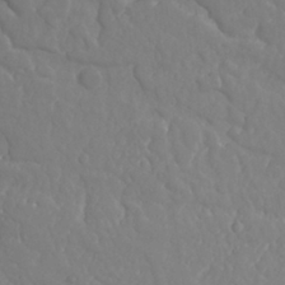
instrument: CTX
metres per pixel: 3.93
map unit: Nhu
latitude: 24.7435
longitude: -61.7449
